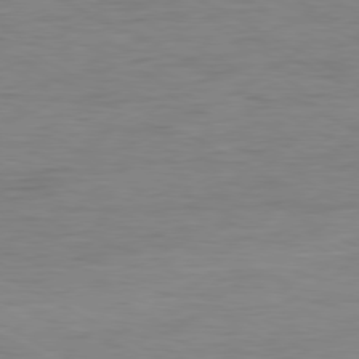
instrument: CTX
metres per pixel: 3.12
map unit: Ap
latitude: -80.2173
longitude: -83.6127
